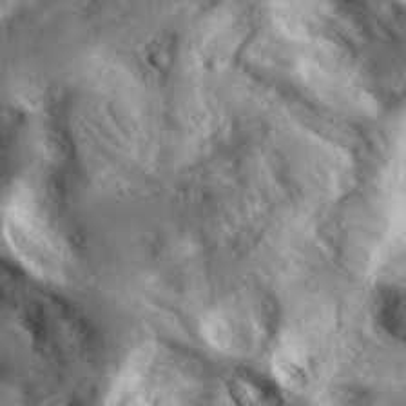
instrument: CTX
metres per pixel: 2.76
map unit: eHh
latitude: 35.0080
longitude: -68.3656
